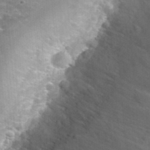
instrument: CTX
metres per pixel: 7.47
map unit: Hto
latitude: 36.0255
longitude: -46.6869
